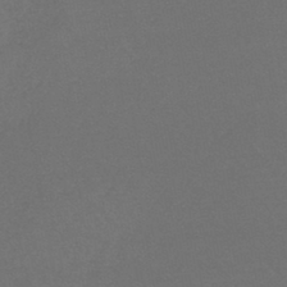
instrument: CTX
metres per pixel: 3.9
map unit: lHb
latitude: -43.5966
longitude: 73.7477
